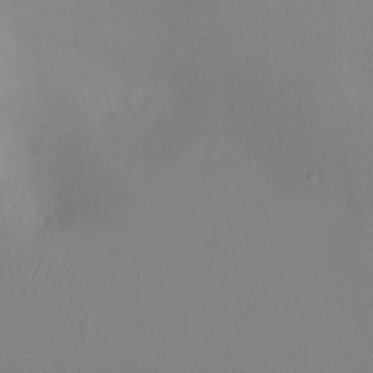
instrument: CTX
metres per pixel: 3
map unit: Ht
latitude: -7.2187
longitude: -23.8016
